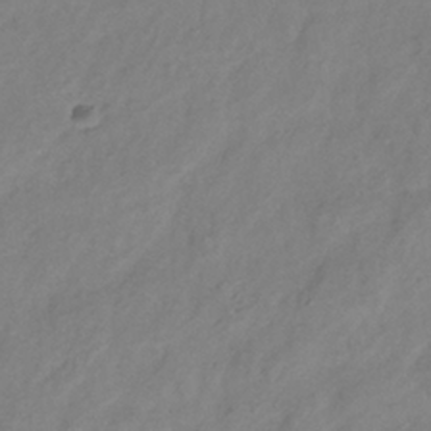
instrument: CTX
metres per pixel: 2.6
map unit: Hve
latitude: -35.0675
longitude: 88.6329
